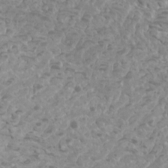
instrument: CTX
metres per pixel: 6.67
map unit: Htu
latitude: 1.8583
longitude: -20.4790
